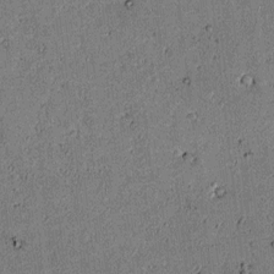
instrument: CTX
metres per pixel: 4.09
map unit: lAvf
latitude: 5.2726
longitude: 168.3495
